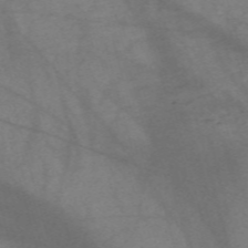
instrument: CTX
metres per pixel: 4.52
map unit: Nve
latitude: -59.3698
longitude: 64.3118
